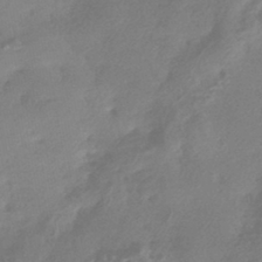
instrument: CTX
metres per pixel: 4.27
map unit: HNhu
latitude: -42.9541
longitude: 91.3699
